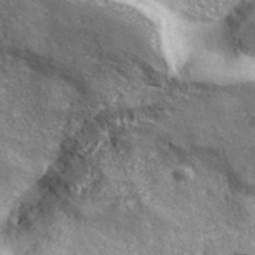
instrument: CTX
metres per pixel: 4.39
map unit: eHh
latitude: 43.8017
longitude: -88.9514
